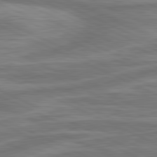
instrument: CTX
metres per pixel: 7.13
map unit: lApd
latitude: 81.2537
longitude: -175.4426
